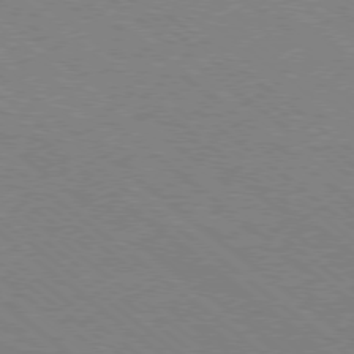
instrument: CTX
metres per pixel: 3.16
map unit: Ap
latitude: -79.0297
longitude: -65.0647
